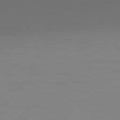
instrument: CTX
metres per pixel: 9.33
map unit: lApd
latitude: 79.9906
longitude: 158.9730
